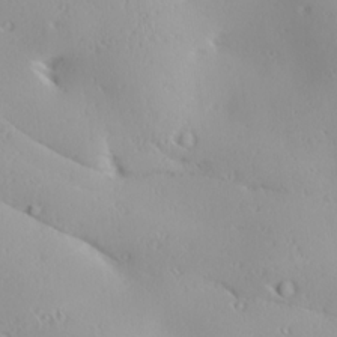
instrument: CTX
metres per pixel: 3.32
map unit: lAa
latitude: 20.4979
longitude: -137.9906
